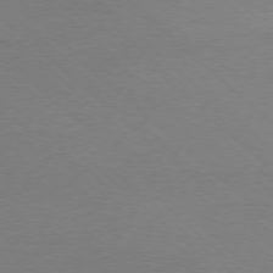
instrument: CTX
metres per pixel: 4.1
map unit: Ap
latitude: -77.5777
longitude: -69.8772
